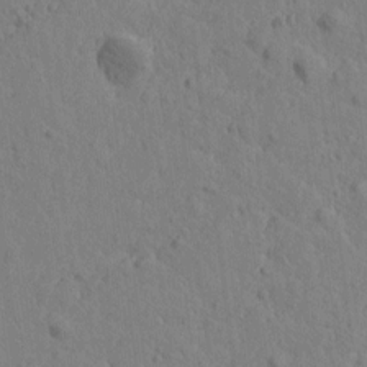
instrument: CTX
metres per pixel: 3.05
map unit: Htu
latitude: -1.7856
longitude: -175.7450
